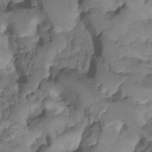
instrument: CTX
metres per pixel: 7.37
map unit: HNhu
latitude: -24.2739
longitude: 50.5385
